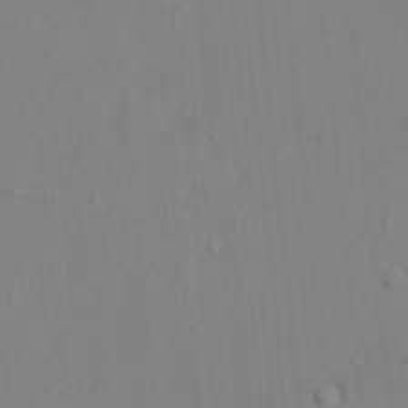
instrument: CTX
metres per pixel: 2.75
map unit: Nhu
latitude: 10.4979
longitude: -27.8017
